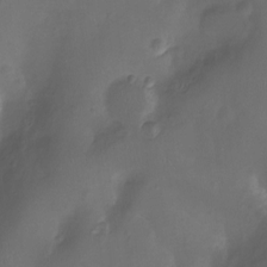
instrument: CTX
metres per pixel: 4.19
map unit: Nhu
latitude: -12.2740
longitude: -40.9891
